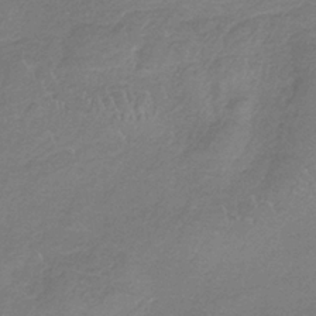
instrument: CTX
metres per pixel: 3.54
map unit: HNb
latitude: -34.9353
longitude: 55.7667
